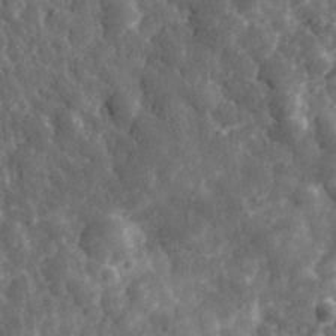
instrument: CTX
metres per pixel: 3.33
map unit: eHh
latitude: 34.8380
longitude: -80.0822
